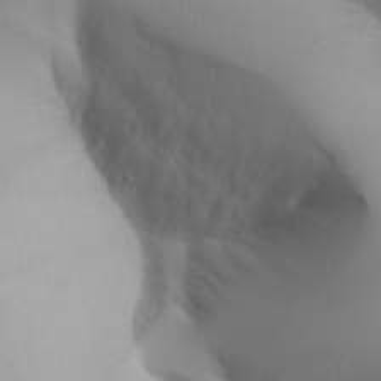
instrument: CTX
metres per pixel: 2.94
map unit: Aa
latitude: 32.4223
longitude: -141.8772
